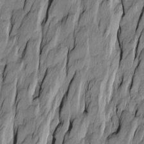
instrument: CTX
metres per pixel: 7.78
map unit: Htu
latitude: -10.0472
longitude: 176.5385
